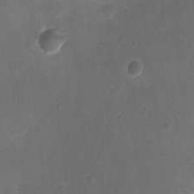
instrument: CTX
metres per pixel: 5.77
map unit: Ht
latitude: -3.2942
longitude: -19.2915
